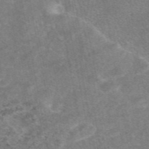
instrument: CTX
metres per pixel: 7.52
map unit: eAb
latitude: 47.0081
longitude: 120.6707
